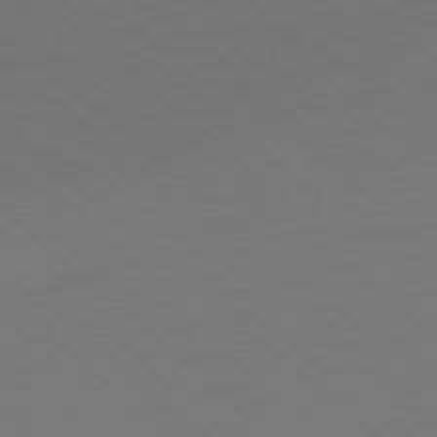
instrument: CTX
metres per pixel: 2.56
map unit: Ap
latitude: -76.5007
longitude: -79.1026
